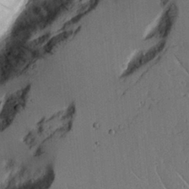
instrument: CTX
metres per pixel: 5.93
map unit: Aa
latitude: 12.9703
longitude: -126.4034
